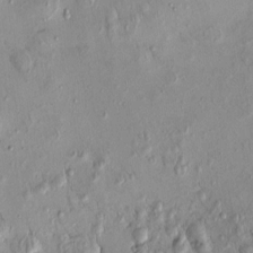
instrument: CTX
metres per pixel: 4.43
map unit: eHh
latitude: -0.0661
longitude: 15.3888
